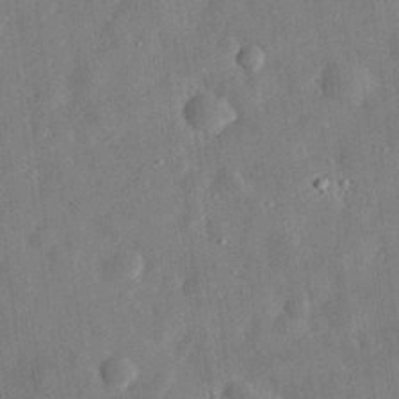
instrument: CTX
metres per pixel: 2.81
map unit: eHh
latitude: 30.9892
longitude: -75.9906
